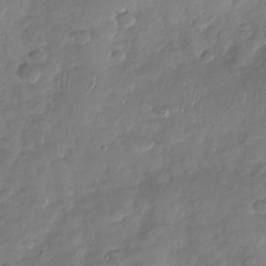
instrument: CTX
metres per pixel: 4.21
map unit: Nhu
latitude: -29.7667
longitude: -61.6883
